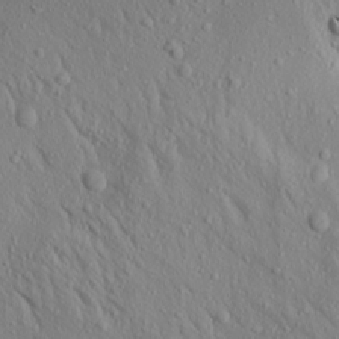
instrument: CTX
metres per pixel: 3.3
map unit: Aa
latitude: 18.4790
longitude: -147.6127
